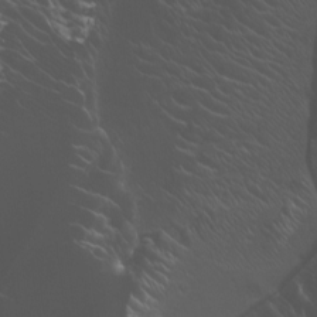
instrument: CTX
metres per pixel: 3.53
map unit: Nhu
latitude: -9.2943
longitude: -78.1578
